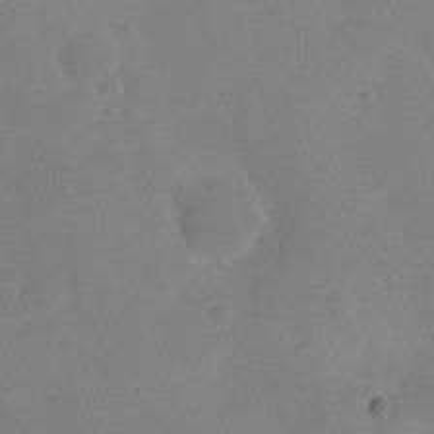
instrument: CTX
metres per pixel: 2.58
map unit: eHh
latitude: 6.3089
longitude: -66.4034
